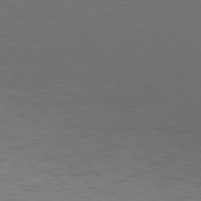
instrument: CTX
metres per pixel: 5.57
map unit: Hpe
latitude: 75.8394
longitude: -144.7246
